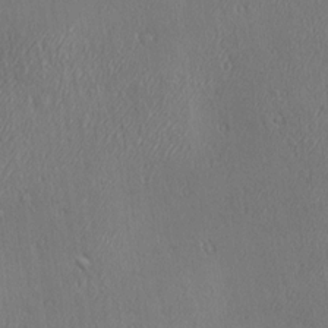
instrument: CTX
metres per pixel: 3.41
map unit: Ave
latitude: 22.2711
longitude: -136.4979
